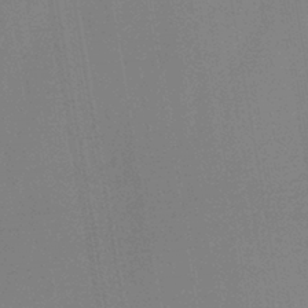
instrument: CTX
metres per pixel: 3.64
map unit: lHb
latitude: -41.6533
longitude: 78.0661
